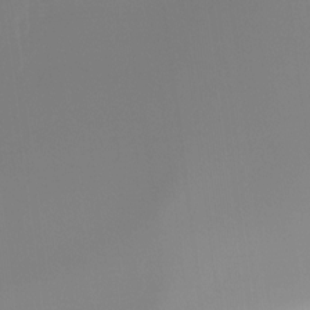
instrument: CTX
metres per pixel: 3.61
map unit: Ht
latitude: -15.3888
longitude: -51.9339
